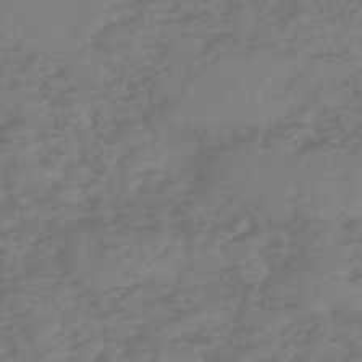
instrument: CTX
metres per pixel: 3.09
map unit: eHh
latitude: -51.1053
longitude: -24.9324
